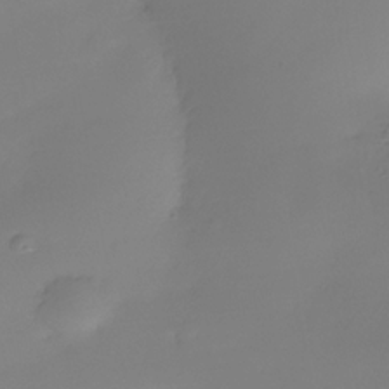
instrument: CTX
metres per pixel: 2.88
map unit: Nhe
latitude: -35.2376
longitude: -144.3656
